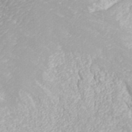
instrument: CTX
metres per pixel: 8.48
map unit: ANa
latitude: 40.6112
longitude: 23.3888
